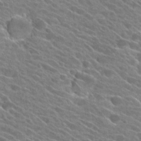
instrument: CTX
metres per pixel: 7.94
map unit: Hto
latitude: 25.1025
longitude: -41.4993
